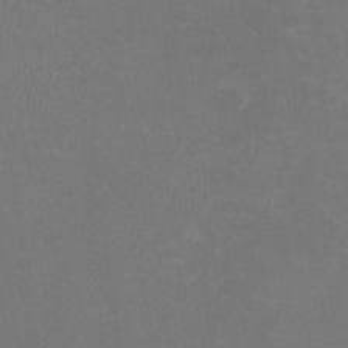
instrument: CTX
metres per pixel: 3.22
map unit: HNhu
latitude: 0.1011
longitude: -1.0269
